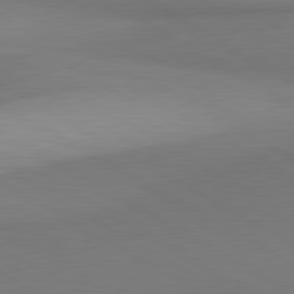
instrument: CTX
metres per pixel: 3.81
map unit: lApd
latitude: 80.9892
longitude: 159.4643
